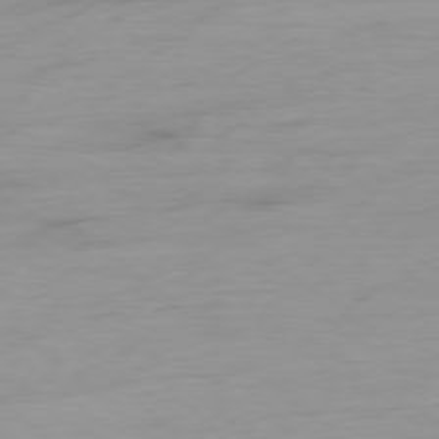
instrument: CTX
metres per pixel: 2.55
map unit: Ap
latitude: -78.7841
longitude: -70.9702
